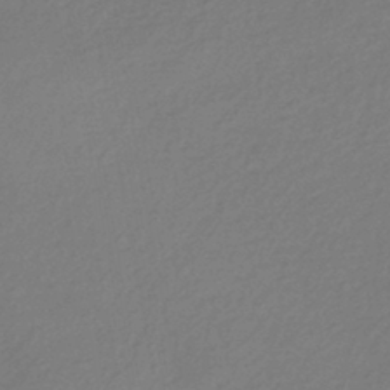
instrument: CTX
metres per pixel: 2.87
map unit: HNhu
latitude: -42.5951
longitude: 89.8044
